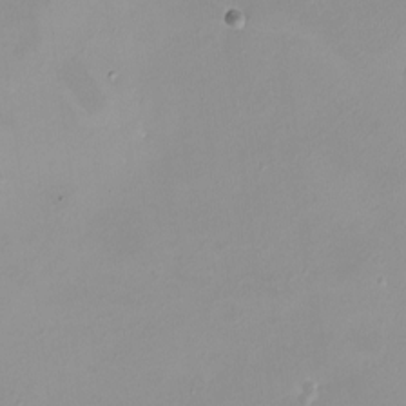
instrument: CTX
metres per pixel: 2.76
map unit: eHh
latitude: -4.8408
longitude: -78.1389
